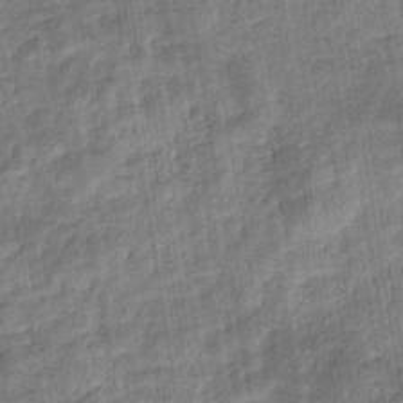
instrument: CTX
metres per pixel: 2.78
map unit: eHb
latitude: -37.5588
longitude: 79.8800
